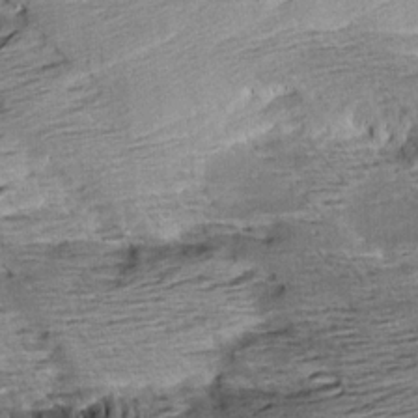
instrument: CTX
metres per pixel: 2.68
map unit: Aa
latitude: 9.0459
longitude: -141.5560
